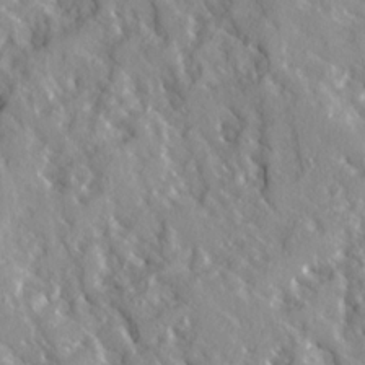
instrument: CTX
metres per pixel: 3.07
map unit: Ave
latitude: 14.7058
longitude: -132.2334
